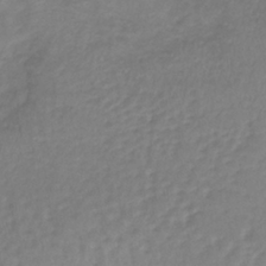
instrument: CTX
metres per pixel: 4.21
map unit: lHb
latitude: -38.2362
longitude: 70.0850
